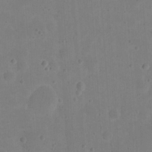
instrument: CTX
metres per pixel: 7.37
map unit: eHh
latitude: 20.8758
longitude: -62.9514
